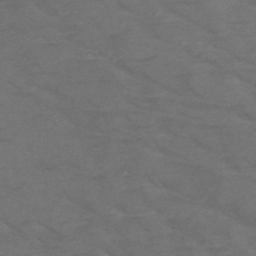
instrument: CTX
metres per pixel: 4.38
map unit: HNb
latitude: -50.3495
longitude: -47.2348
